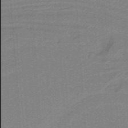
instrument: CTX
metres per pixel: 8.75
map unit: HNb
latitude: -38.4440
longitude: 54.0094
